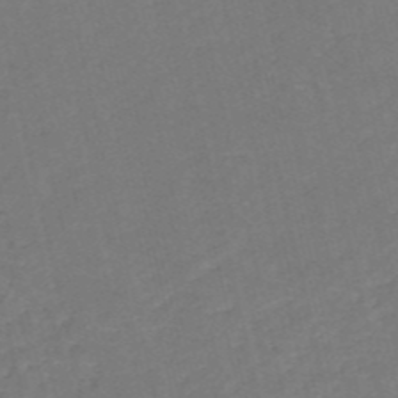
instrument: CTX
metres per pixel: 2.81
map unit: HNb
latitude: -52.8785
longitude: -48.5735
